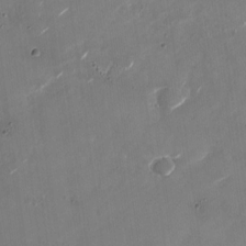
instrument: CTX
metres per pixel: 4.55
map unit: Nhu
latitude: -27.2375
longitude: -74.5546
